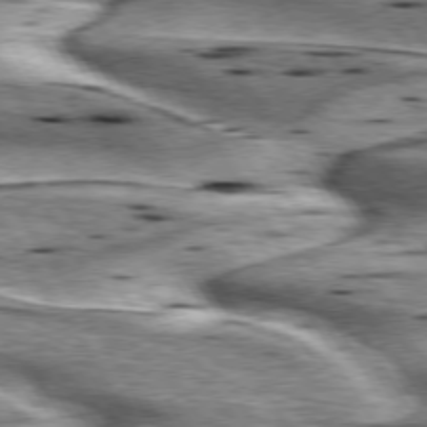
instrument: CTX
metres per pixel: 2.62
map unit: lApd
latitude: 75.6694
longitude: -59.5938
